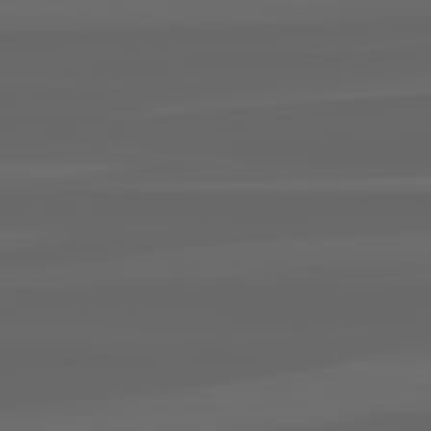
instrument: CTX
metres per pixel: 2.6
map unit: lApd
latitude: 82.4223
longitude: -168.4034
